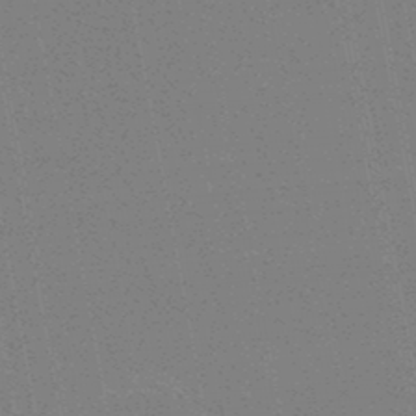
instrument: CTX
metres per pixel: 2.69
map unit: HNhu
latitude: -47.1809
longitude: 99.8611
